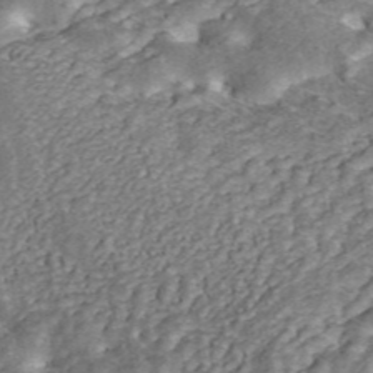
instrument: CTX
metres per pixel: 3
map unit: ANa
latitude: 45.1781
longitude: 25.6155
